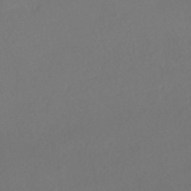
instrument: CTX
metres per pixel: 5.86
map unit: HNhu
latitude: -41.4265
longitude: 97.6533
